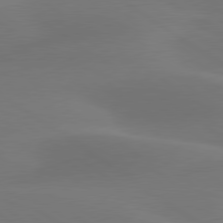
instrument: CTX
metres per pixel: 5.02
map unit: lApd
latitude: 79.7450
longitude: -90.5168
